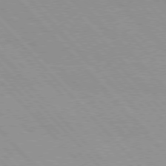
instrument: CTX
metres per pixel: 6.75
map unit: Hpe
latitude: 76.2900
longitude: -154.6301
